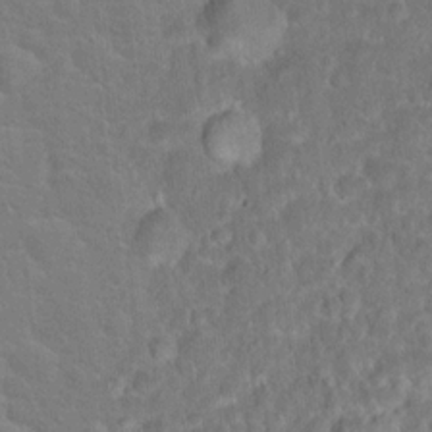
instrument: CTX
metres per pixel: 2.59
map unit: Hto
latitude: 16.9325
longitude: -41.0647
